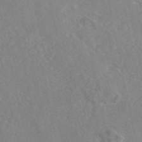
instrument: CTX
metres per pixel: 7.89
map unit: eAb
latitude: 46.8569
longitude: 112.8597
